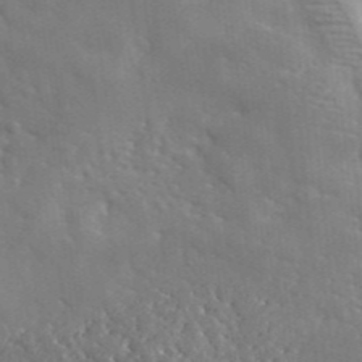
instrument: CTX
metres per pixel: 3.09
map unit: lHvf
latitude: 35.4615
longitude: -88.2523
